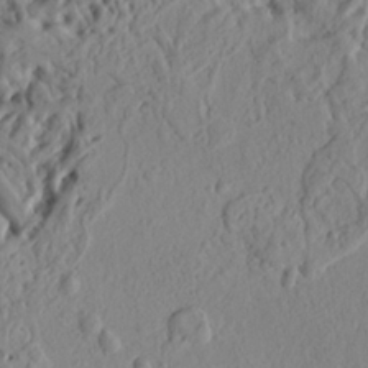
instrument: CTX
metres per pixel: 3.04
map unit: Ht
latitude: 7.0080
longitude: -77.9717
